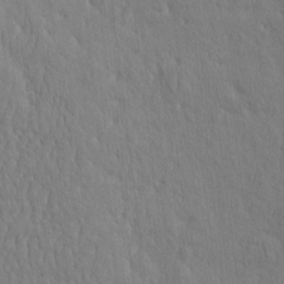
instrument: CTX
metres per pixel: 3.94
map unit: eHh
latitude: -2.4440
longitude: 15.5022
